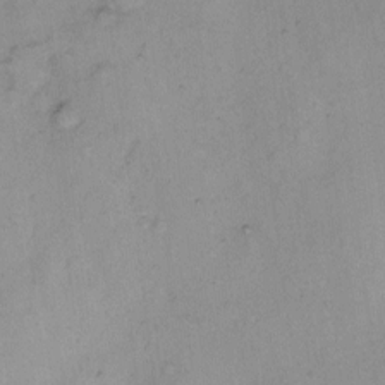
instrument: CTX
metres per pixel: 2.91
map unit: Hto
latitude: 6.1767
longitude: -61.6694
